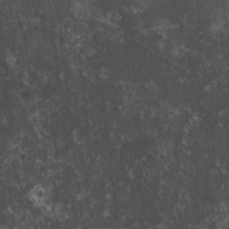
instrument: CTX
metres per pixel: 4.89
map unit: HNhu
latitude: 2.8191
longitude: 4.4251
